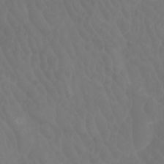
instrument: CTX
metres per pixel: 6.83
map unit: Htu
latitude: -1.0298
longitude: -77.1403
